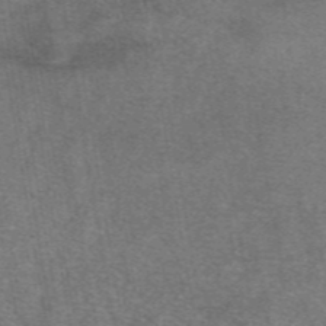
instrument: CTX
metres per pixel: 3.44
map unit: eAb
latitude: 47.1592
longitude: 102.5763
